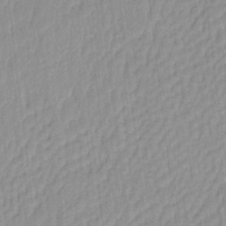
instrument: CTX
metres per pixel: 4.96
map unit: eHh
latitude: -4.2550
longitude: 15.1054
